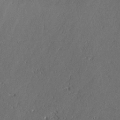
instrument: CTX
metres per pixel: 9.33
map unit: lAvf
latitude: -0.2740
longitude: -106.4979
